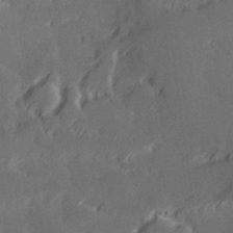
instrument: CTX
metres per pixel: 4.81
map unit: Hve
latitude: 27.8395
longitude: 145.1431
